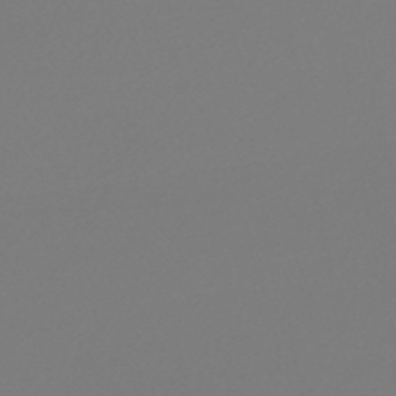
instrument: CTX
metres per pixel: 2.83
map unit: lHb
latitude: -47.0108
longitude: 72.3684
